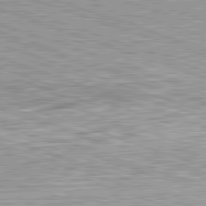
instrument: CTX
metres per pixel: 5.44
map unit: Hpe
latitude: -82.8030
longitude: 8.3495
